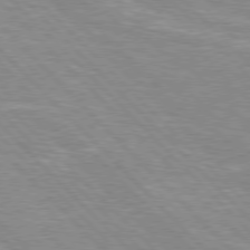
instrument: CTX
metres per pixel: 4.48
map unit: Hpe
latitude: 76.7813
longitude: -151.6505
